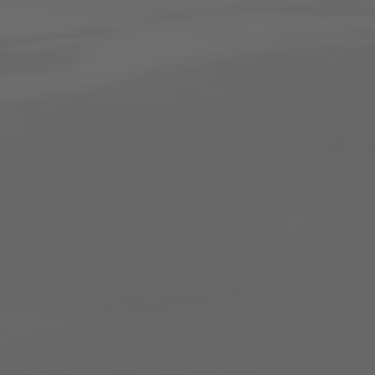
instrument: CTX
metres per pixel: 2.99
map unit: lApd
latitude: 82.9135
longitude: -136.0255
